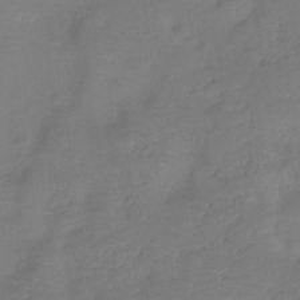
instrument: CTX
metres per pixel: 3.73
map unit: eHh
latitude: -39.6155
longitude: -28.8002
